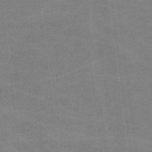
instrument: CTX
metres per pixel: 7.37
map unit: lHvf
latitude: -11.5588
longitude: -103.8961
